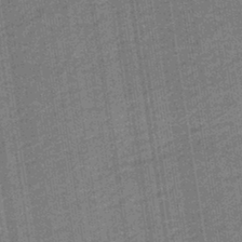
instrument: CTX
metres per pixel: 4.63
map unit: eAb
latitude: -40.0661
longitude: 51.8233
